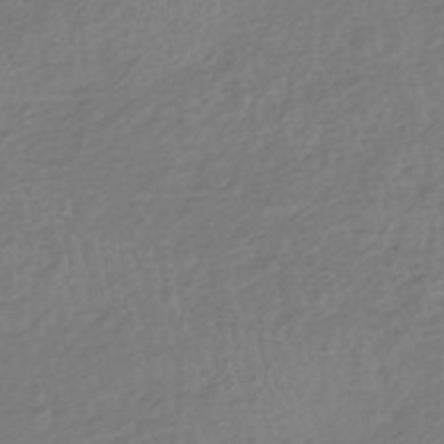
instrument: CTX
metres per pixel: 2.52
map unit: HNhu
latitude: -43.2942
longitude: 102.2740
